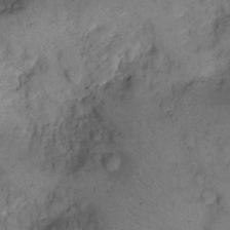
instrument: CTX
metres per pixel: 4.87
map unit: eHh
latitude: 15.4427
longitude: -63.3482
